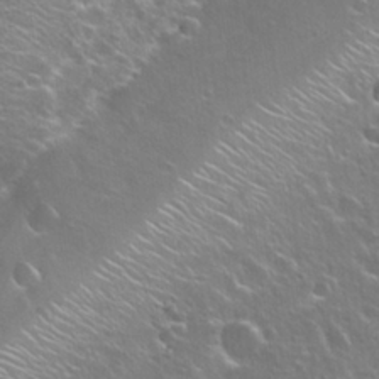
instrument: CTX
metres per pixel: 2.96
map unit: Hto
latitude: 23.5938
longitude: -31.7828
